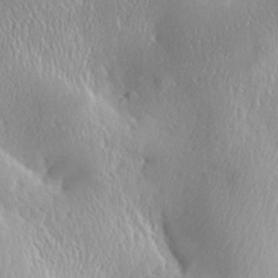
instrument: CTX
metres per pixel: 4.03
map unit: Aa
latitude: 32.9325
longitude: -141.2914
